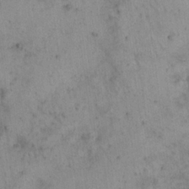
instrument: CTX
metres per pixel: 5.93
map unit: eHh
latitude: 20.9703
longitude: -60.7057
